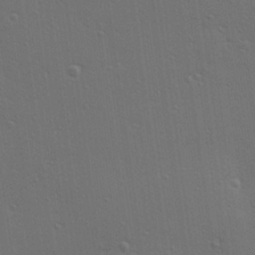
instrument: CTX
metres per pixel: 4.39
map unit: Hve
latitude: 27.8583
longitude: -91.5182
